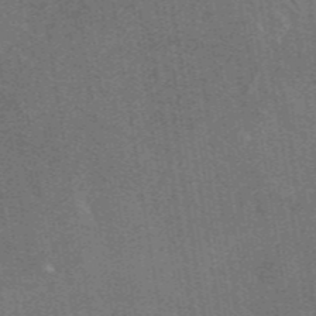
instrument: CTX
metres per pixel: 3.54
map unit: eAb
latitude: 46.9703
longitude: 114.6707
